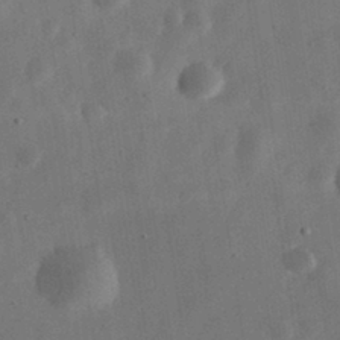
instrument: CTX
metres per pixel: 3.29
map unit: eHh
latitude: 32.0444
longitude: -75.9717
